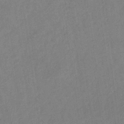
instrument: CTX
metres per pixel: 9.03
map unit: HNb
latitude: -31.5777
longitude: 63.3509
